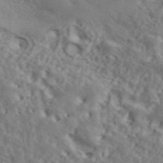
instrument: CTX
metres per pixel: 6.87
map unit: ANa
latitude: 42.4601
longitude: 55.8611
